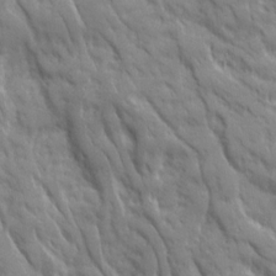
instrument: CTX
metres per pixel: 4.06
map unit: Ave
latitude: 19.5560
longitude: -133.8961
